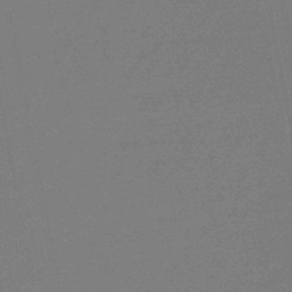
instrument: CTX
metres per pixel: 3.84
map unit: eHb
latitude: -47.0108
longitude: 80.5385
